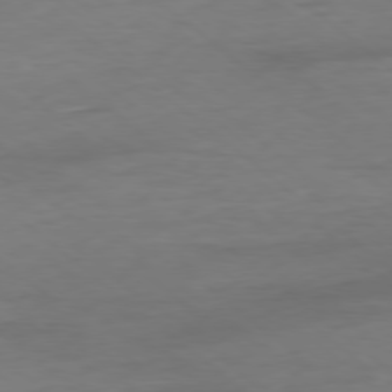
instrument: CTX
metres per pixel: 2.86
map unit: Ap
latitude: -78.6329
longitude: -88.1578
